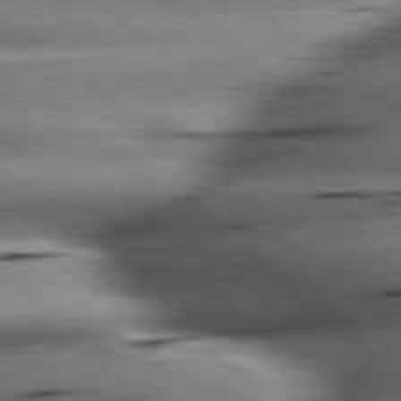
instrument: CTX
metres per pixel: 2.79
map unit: lApd
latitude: 79.2915
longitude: -140.7813
